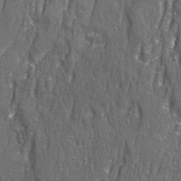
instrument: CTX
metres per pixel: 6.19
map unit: Ave
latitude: 22.7813
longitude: -133.6883
